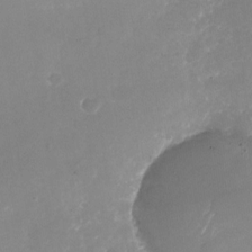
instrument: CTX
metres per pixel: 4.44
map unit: Nhu
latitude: -25.9745
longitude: -72.8569
